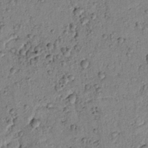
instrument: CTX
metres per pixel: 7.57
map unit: lAvf
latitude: 5.5560
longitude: 160.3684
